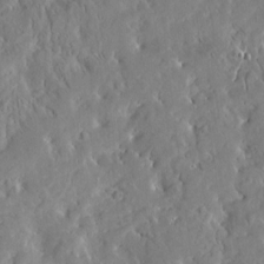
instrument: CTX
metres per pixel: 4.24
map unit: Htu
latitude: -4.2172
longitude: 174.0661
